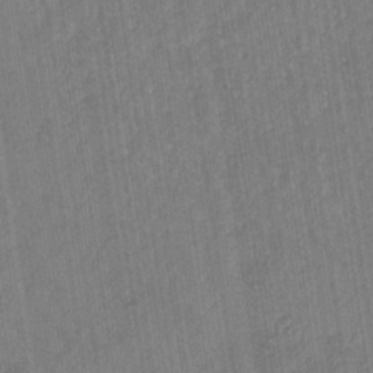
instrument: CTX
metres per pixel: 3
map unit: eHb
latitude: -29.9556
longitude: 69.6532
